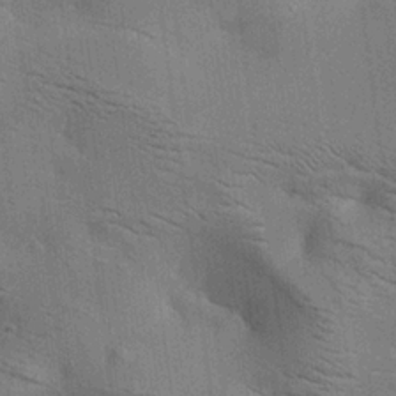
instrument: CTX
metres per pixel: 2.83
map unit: lAa
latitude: 18.8758
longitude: -139.5749
